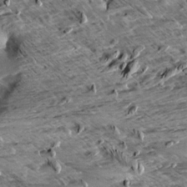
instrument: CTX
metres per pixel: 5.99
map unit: Aa
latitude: 9.6316
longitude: -141.4237
